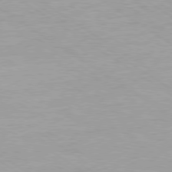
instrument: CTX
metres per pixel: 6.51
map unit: Ap
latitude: -80.0094
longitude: -58.4412
